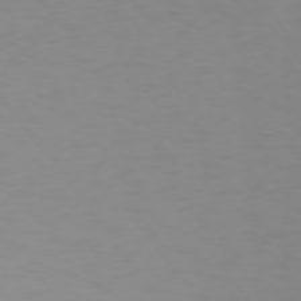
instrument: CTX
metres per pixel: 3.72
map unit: Ap
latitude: -74.6897
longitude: -81.4804
